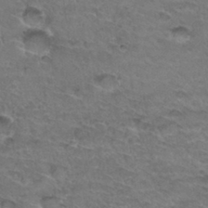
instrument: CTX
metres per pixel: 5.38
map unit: Hto
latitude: 33.3293
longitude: -47.8206
